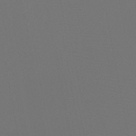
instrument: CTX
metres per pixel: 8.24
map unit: HNb
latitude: -47.5777
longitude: -43.0270
